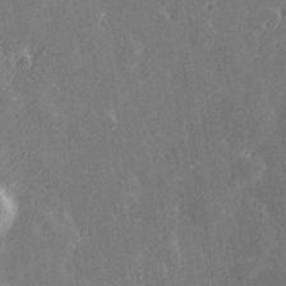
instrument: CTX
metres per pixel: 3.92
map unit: Hve
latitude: 27.5182
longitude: 145.8422
